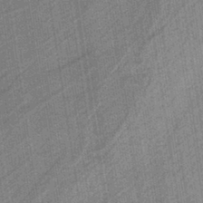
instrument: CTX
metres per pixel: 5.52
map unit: eAb
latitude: -40.0661
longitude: 51.8611
